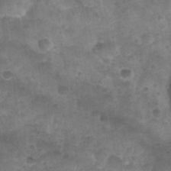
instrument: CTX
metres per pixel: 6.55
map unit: Nhu
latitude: 28.6112
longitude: -55.1592
